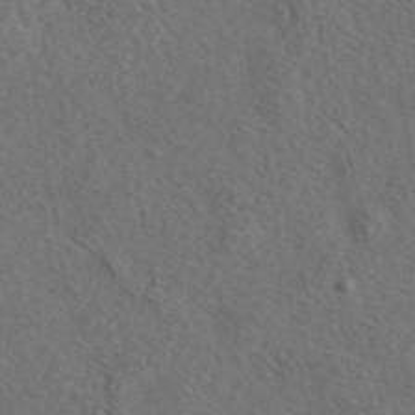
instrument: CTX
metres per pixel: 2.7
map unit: eAb
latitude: 43.9528
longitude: 115.0108
